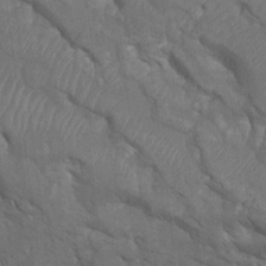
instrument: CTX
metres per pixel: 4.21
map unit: HNhu
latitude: -24.0283
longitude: 50.3117
